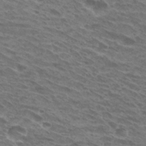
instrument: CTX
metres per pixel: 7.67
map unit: Hto
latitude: 30.6113
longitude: -44.6112
